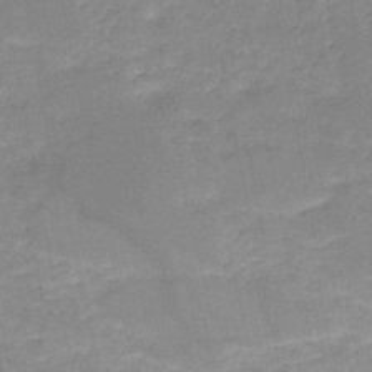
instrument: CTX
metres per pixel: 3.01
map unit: HNb
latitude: -49.8989
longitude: -39.6127
